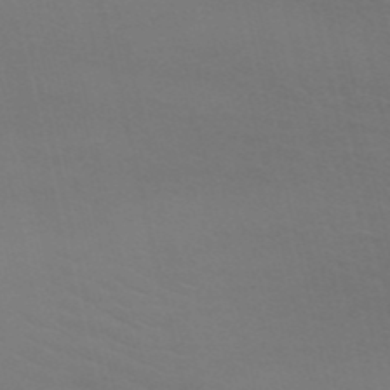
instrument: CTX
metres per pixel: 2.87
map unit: HNb
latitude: -51.4832
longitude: -44.8380
